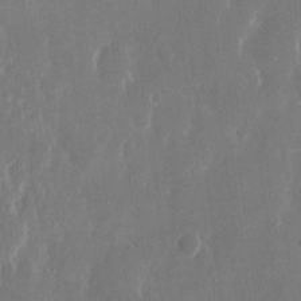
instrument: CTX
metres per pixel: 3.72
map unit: eHh
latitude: 13.0837
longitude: -71.9528
